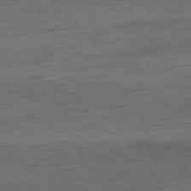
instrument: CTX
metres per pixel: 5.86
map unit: Ap
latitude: -81.6155
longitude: -61.8583
